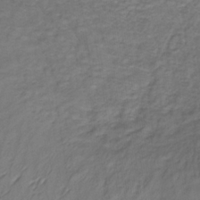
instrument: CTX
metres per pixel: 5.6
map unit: lHb
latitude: -35.4643
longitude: 71.3321
